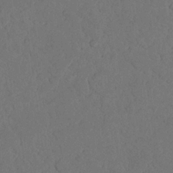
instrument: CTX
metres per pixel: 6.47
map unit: Nhu
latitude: 21.9339
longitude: -74.5357
